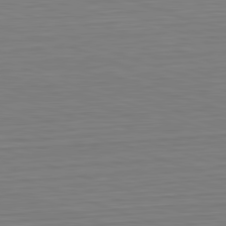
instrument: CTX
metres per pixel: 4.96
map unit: Hpe
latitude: -82.6707
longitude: 13.5588
